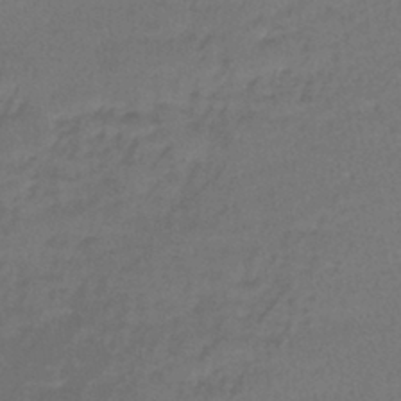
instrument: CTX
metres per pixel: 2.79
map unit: lHb
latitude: -42.2550
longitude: 58.2550
